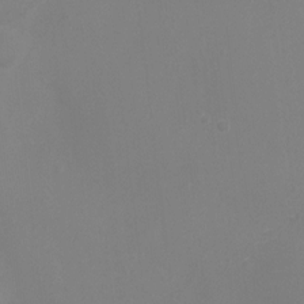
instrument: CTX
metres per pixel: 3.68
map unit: Ht
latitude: -4.6518
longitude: -26.1767
